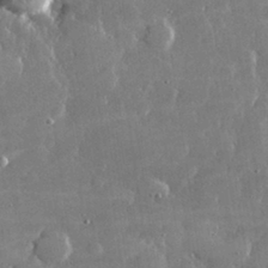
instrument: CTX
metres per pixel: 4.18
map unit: lHvf
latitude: 30.8569
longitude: -93.6694
